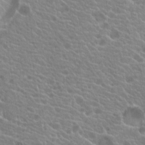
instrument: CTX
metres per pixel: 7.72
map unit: Hto
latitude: 21.1403
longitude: -40.4034
